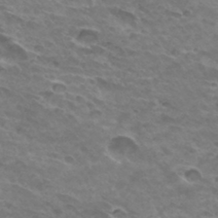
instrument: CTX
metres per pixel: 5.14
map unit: Hto
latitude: 33.7261
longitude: -43.5371
